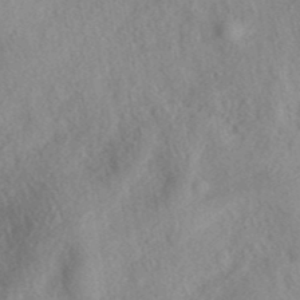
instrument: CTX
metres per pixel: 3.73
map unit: eAb
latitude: 39.9528
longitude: 112.5763
